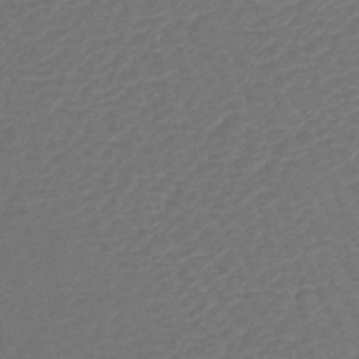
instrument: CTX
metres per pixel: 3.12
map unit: lHb
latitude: -43.4076
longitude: 76.6707
